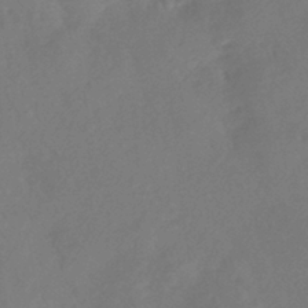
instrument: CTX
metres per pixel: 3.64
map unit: lHb
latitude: -39.5210
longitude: 74.6897
